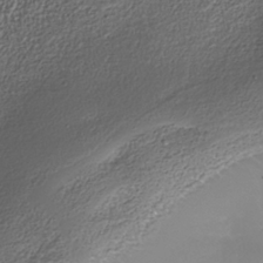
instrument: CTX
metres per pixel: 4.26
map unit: Nhe
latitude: -38.2173
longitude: -88.0444
